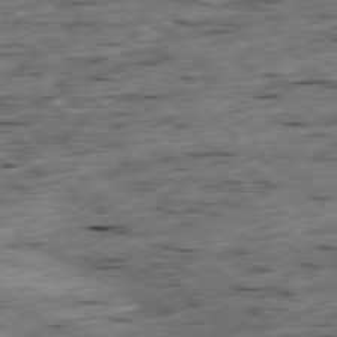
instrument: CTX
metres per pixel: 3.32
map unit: Ap
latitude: -79.2376
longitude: -89.5183
